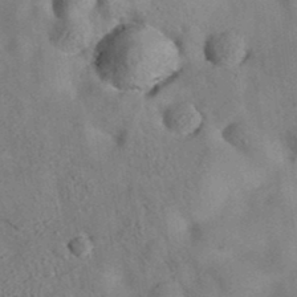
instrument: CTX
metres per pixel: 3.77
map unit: eAb
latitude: 34.7813
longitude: 109.0864
